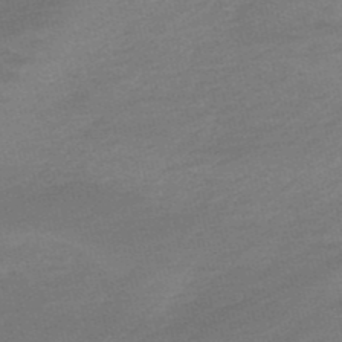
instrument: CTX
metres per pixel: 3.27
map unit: lHb
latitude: -48.7275
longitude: 83.0675
